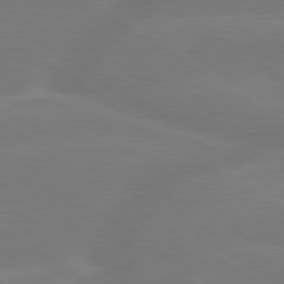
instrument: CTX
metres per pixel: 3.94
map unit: lApd
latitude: 79.4805
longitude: -150.1389
